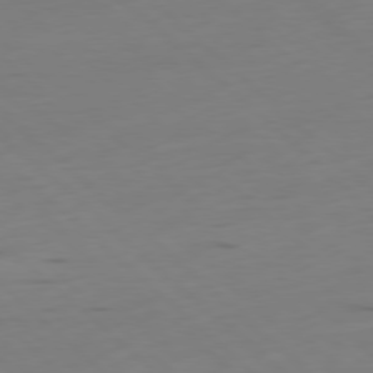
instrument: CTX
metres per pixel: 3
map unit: Ap
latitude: -78.6707
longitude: -61.9150
